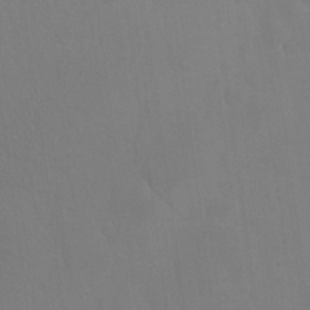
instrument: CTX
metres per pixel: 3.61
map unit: Nhu
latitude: 26.4223
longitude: -57.2914
